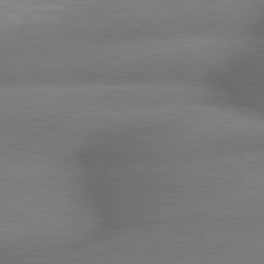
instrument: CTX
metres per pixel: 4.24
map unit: lApd
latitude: 79.5182
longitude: -166.7435
